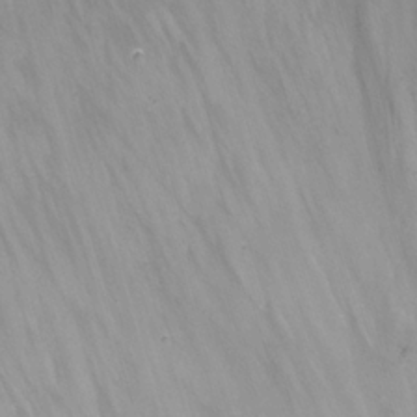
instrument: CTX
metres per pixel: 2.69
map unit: Nhu
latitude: -15.5588
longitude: -56.1010
